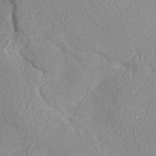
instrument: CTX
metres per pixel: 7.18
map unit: ANa
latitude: 35.2537
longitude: 14.0850
